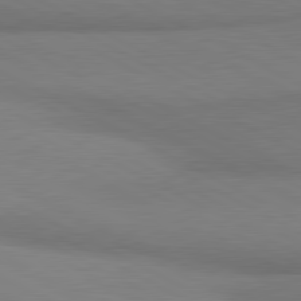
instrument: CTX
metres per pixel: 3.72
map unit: lApd
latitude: 80.8758
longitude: 162.8030
